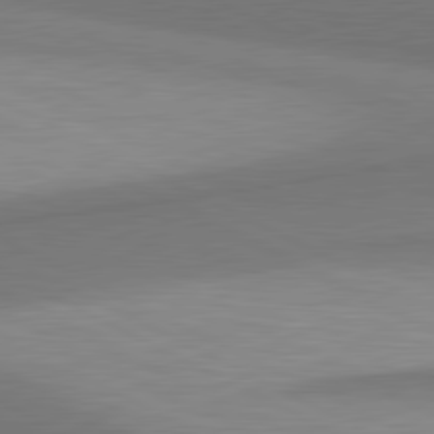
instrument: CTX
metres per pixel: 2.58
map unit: lApd
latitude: 81.1025
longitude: 139.6344
